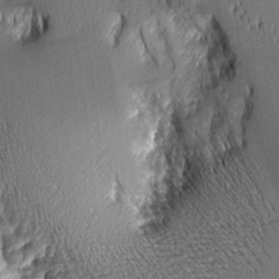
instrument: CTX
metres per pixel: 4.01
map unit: Aa
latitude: 8.8569
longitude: -128.9514
